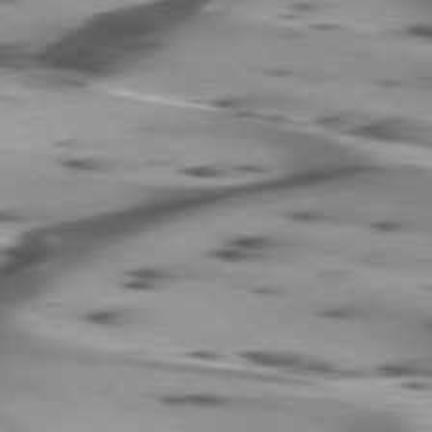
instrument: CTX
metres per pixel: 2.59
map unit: lApd
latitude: 75.4426
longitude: -63.8017
